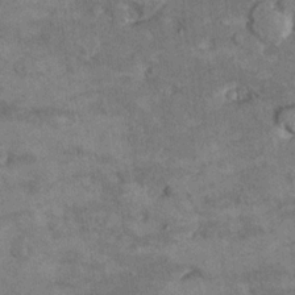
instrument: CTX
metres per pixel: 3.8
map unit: Hto
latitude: 9.4993
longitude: -36.2522
